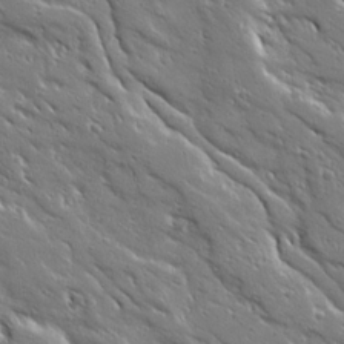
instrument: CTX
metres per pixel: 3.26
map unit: Ave
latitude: 19.2726
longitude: -137.0081
